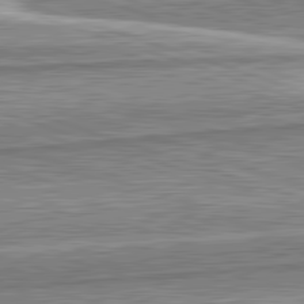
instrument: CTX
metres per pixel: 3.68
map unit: lApd
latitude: 82.4601
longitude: 167.8422
